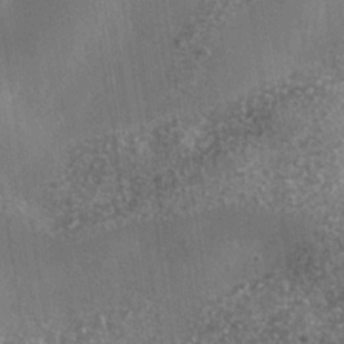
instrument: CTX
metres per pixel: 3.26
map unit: Nhe
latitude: -35.7855
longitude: -130.4790
